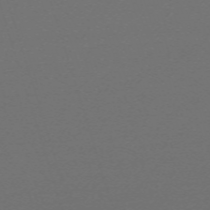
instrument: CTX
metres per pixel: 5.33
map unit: eHh
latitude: -63.8233
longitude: 52.7274
